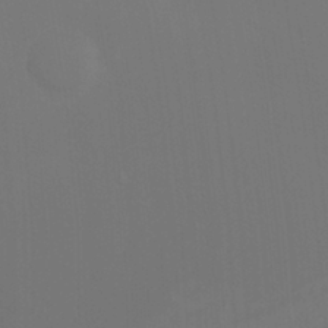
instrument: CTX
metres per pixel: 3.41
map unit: Ht
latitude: -12.0472
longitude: -48.2145
